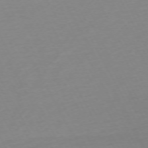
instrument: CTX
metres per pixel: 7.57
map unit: Ap
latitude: -73.3887
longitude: -69.2348
